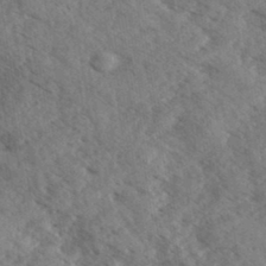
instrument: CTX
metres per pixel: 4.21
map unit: eHh
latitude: 35.2348
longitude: -140.2333
